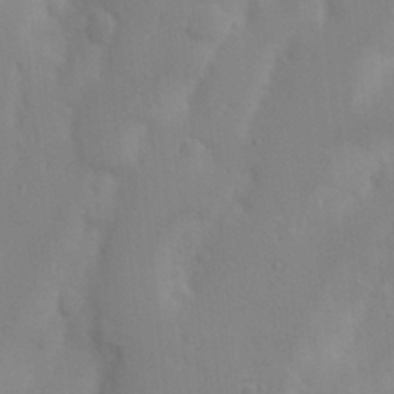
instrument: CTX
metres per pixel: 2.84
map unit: Nhu
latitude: 18.4790
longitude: -73.1970
